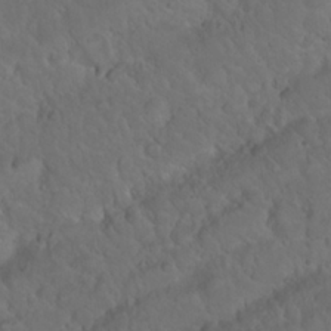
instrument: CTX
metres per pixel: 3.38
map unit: Nhu
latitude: 23.2537
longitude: -62.7436
